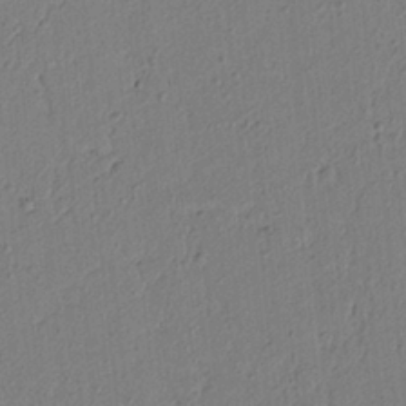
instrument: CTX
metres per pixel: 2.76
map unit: lAvf
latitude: 5.6127
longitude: 165.5966
